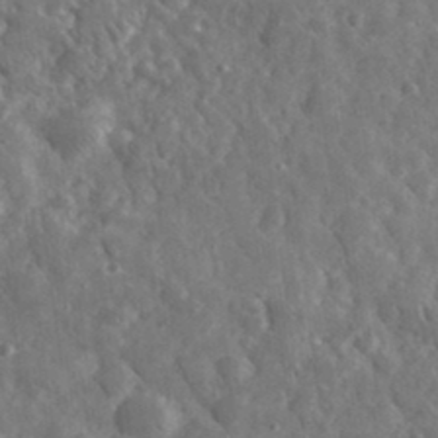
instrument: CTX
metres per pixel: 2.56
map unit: eHh
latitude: 34.4223
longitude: -69.8206
